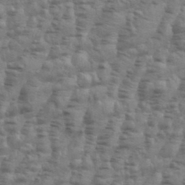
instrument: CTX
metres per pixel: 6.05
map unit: eHh
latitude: 34.9513
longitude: -136.1956
